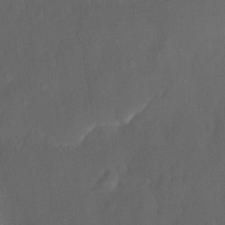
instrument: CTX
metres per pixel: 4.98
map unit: Ht
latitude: -10.1417
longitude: -46.6302
